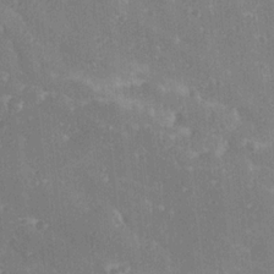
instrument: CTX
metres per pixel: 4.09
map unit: Ave
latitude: 18.6868
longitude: -137.4427
